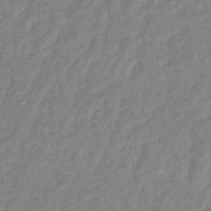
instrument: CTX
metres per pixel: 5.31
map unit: lHb
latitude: -40.7274
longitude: 78.1039
